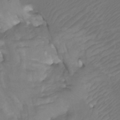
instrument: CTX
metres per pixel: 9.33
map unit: Htu
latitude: -4.7841
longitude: -76.5356
